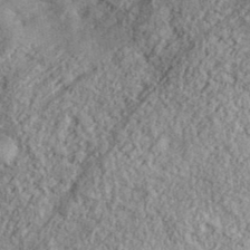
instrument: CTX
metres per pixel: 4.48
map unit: eHh
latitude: 37.8584
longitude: -81.0836
